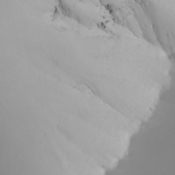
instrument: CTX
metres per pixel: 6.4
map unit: Nhu
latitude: -7.7099
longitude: -95.1026
